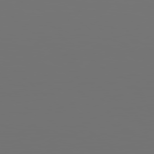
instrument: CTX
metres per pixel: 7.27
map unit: Hpe
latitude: 78.0633
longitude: -177.8772
